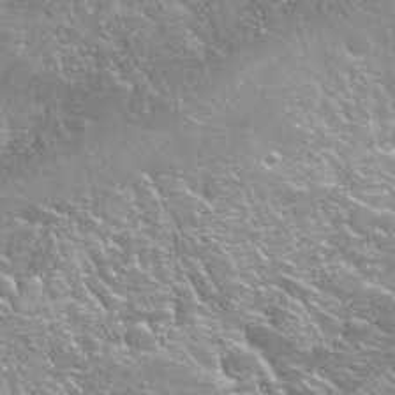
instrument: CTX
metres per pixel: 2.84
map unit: Hto
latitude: 27.0836
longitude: -50.2333
